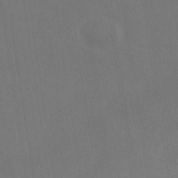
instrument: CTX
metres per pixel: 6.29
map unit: ANa
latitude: -39.6722
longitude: 96.3118
